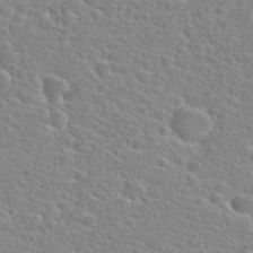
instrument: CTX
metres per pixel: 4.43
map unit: Hto
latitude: 25.3859
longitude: -48.1200
